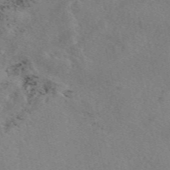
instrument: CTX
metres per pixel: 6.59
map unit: eAb
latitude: 49.8583
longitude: 106.9920
